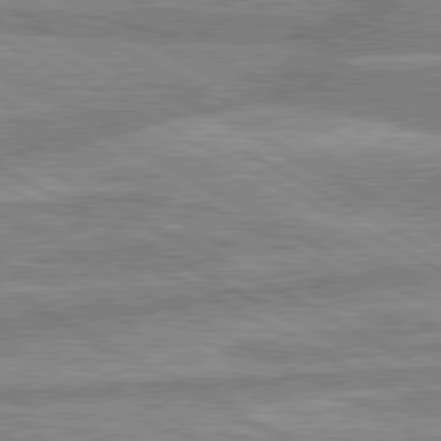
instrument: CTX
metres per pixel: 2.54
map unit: lApd
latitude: 80.2522
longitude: -167.0269
